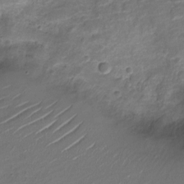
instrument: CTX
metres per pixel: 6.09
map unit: Nve
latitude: -20.2739
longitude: 103.5021
